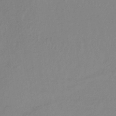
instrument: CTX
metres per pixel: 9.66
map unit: lHb
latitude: -36.4062
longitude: 68.9730
